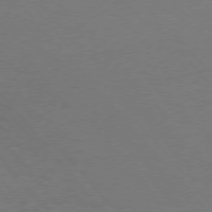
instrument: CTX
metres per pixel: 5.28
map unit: Hpe
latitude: 75.5938
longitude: -145.6505
